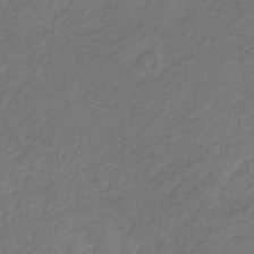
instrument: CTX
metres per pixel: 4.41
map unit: eHb
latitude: -30.6707
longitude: 64.9542
